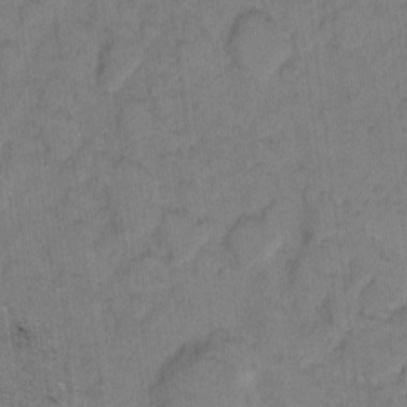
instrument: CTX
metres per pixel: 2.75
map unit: eHh
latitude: 7.3104
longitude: -63.9906
